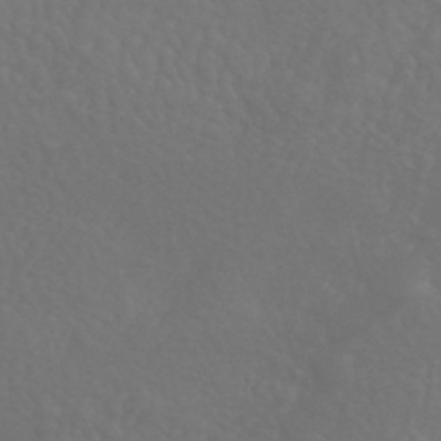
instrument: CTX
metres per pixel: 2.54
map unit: HNhu
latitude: -43.7099
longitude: 94.2739
